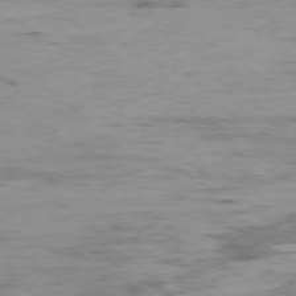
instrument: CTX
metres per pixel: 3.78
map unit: Ap
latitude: -76.7463
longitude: -69.1025
